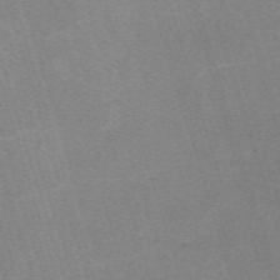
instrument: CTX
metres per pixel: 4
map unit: eHh
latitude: -62.5951
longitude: 49.5022
